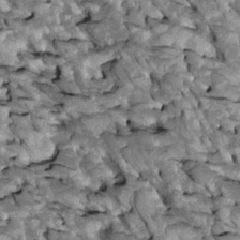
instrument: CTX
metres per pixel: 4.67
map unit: Htu
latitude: 1.4804
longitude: 145.3132
